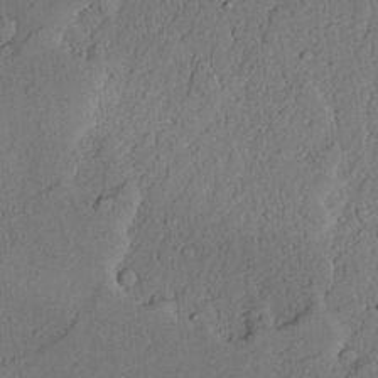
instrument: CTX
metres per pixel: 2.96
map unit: lAvf
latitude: 23.0458
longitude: -109.9150
